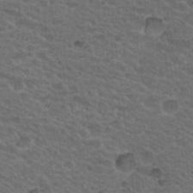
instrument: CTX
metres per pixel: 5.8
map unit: Hto
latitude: 19.3670
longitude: -32.6868
